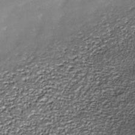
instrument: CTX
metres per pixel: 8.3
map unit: Nhe
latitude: -36.1039
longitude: -87.1403
